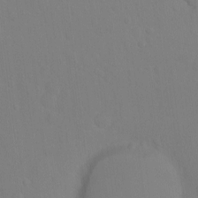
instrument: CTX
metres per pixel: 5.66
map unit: Hto
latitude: -8.1984
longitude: -43.6883
